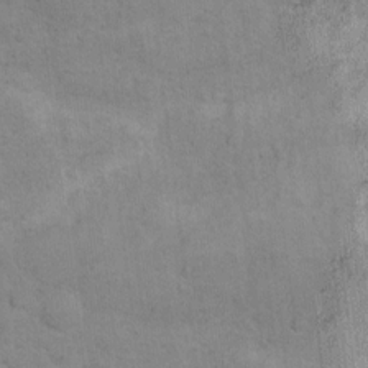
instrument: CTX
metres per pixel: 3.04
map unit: Ht
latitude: 9.9339
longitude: -39.3293
